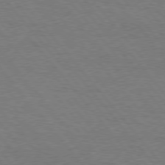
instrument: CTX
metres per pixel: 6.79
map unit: Hpe
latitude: 75.8961
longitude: -151.4237
